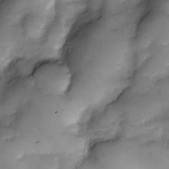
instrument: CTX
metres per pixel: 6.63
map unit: Nve
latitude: -27.1242
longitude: -148.7057
